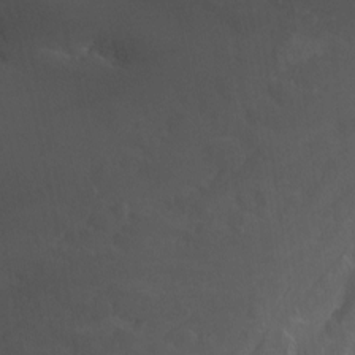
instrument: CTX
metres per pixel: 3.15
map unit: Nhu
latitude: -12.7841
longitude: -66.1199
